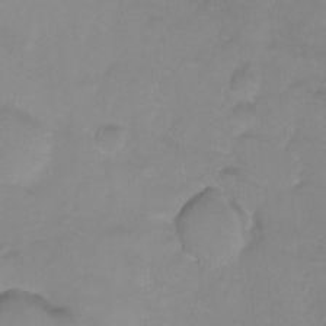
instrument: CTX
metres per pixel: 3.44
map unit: Ht
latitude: -9.1809
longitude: -35.6694
